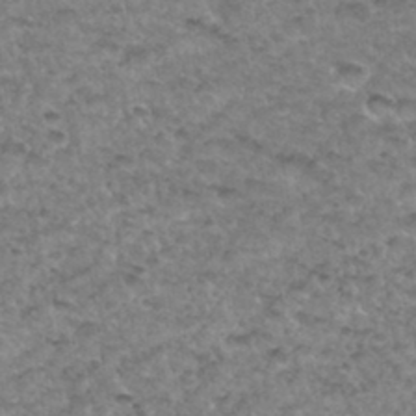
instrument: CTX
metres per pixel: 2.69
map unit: Hto
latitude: 34.4034
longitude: -48.8947
